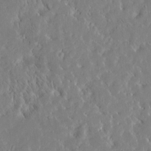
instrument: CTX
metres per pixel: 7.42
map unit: Htu
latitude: -4.1983
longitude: 174.0849
